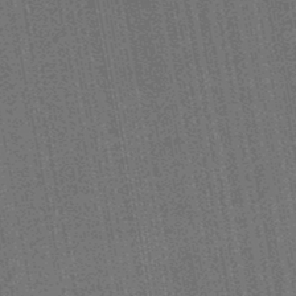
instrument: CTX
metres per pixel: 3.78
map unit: HNb
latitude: -45.3699
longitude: 52.9352
